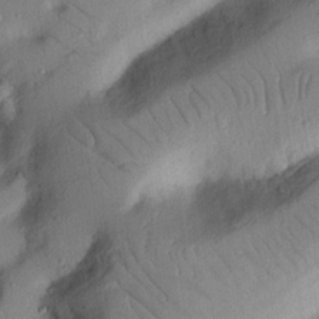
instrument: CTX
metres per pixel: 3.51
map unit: Nhu
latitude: 22.1011
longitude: -75.5371
